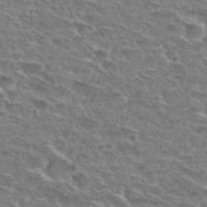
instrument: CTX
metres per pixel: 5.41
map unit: Nhu
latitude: 29.9906
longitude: -49.2726
